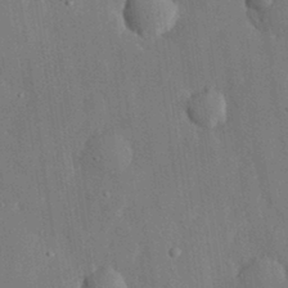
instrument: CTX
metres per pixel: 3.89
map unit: eHh
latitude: 28.5168
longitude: -80.1956
